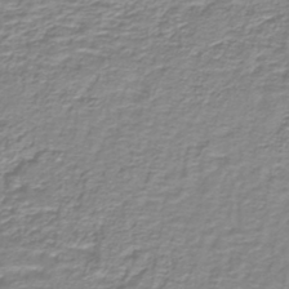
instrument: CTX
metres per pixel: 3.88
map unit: lHb
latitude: -40.0094
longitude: 58.2739
